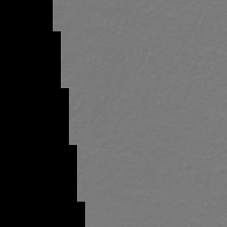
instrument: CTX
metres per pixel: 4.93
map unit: lHb
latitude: -43.0486
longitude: 56.2172
